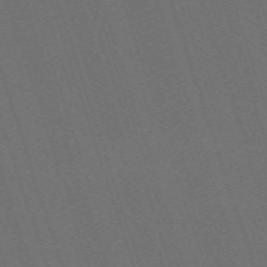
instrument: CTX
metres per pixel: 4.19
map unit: eHh
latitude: -63.9556
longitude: 51.1053
